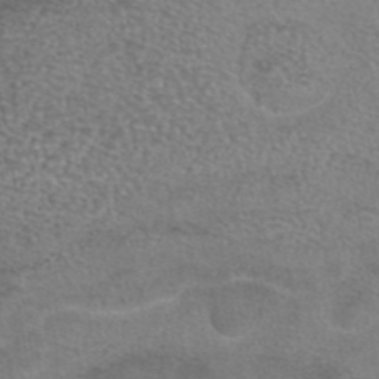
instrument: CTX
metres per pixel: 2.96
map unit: eAb
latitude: 44.4223
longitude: 104.1417
